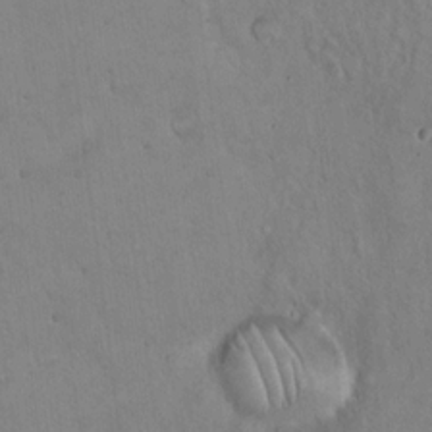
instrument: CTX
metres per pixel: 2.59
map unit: Hto
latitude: 17.3671
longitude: -59.6694
